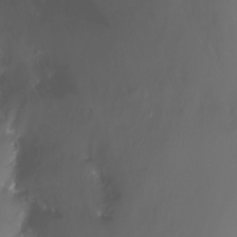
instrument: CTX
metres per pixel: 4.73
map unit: Nhu
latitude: -7.4643
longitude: -71.9339
